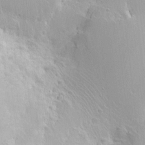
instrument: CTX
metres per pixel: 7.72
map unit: Nhe
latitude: -2.3873
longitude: -59.3293
